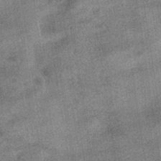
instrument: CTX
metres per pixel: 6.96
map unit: HNhu
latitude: -40.1039
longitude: 96.2929
